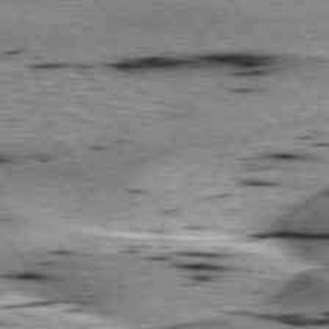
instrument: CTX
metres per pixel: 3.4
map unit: lApd
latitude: 76.0444
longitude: -59.9339
